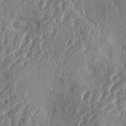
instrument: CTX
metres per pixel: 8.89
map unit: Aa
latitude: 34.4979
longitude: -135.8394
